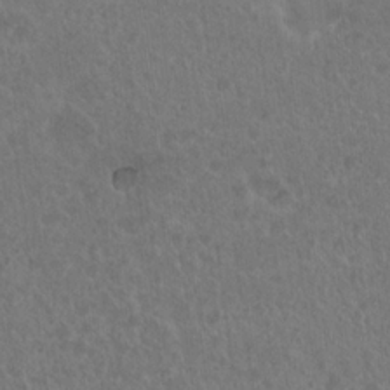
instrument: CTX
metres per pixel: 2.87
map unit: Hto
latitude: 19.4426
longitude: -40.1388
